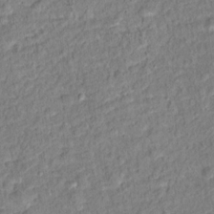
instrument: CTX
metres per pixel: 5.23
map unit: Hto
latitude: 14.3657
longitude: -39.1592
